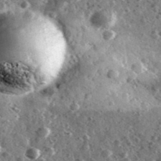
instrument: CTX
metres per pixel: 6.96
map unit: Ave
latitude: 37.9528
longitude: -107.6127
